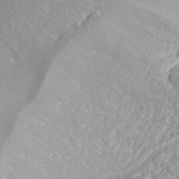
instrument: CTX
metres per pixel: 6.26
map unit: ANa
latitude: 41.2725
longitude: 54.3306
